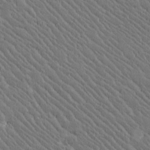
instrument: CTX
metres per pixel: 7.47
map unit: Htu
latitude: -2.1227
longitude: 176.4251
